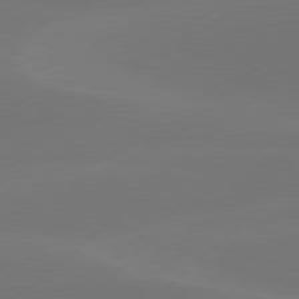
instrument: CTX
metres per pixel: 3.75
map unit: Hpe
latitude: 78.2523
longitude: -131.3860
